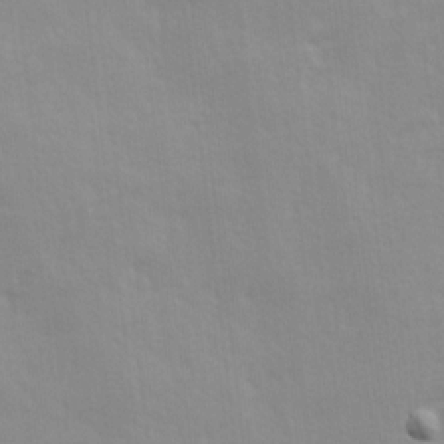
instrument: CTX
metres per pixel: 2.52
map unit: Ave
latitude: 13.7828
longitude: -103.9906
